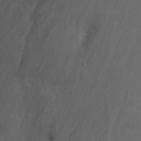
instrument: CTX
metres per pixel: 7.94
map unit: Nhu
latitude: -8.3684
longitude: -66.2333
